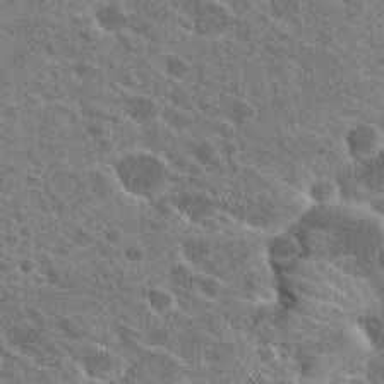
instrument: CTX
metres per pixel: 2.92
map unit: Hto
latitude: 24.4412
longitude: -39.8961
